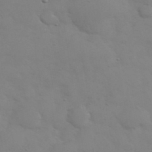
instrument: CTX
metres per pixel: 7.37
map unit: eHh
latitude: 38.4979
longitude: -67.4804
